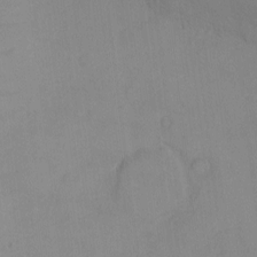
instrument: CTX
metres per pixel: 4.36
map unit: eHh
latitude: -6.2361
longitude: -80.2900
